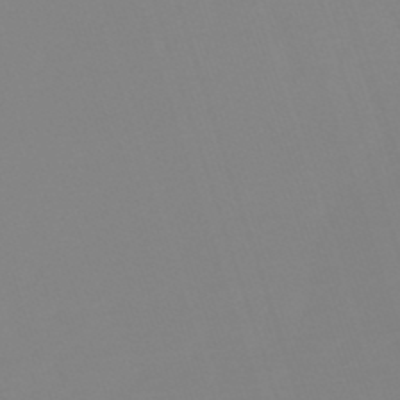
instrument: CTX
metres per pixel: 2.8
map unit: lHb
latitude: -49.4266
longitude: 82.1039
